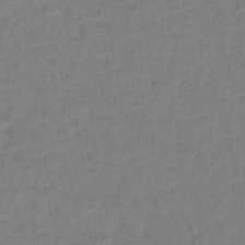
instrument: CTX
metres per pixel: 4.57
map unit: lHb
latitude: -41.6911
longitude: 76.2928
